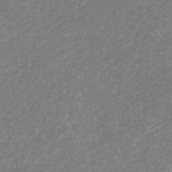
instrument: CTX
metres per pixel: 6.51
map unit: eHb
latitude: -31.3887
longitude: 67.9745
